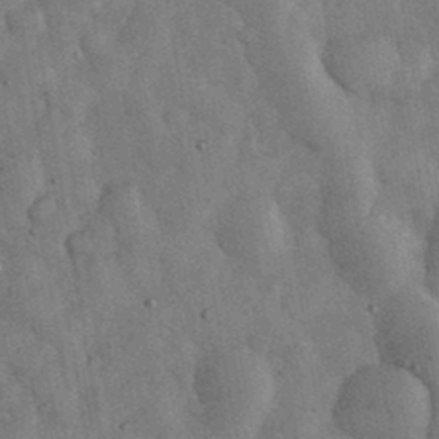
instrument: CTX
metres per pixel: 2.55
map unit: eHh
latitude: 34.3656
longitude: -68.5357
